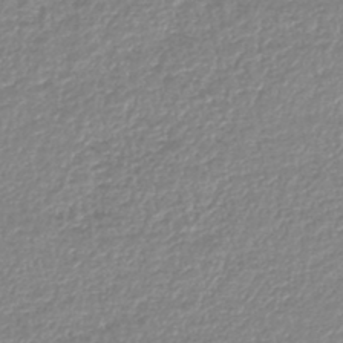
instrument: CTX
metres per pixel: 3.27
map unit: lHb
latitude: -44.1606
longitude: 68.8785
